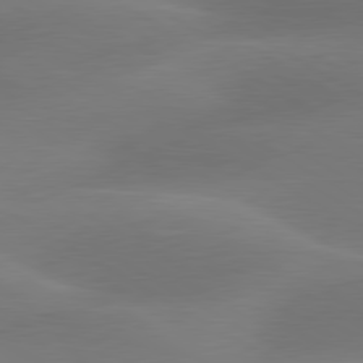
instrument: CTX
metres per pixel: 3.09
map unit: lApd
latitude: 79.9717
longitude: -88.7813
